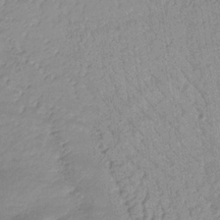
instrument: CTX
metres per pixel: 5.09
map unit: lHb
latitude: -33.8801
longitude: 70.5007
